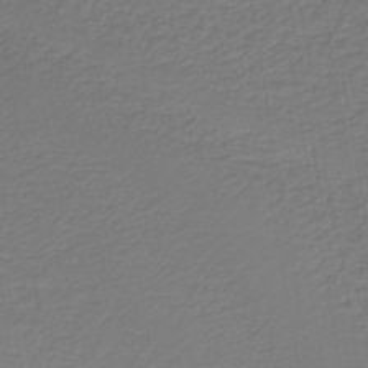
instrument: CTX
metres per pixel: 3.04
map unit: HNb
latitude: -42.5573
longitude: 51.5399
